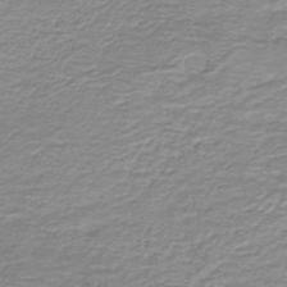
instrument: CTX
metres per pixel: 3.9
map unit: HNb
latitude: -44.1606
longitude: 51.0108
